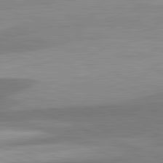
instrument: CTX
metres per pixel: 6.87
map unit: lApd
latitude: 82.3467
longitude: 138.1039
